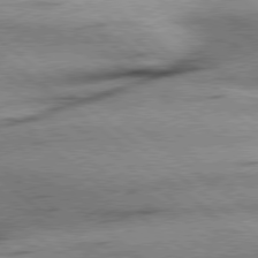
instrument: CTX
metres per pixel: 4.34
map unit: Hpe
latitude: 78.5546
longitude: -154.0822
